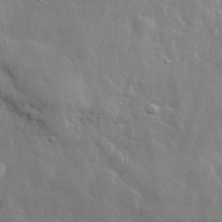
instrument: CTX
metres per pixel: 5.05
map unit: lHvf
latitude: 33.4615
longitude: -90.7057
